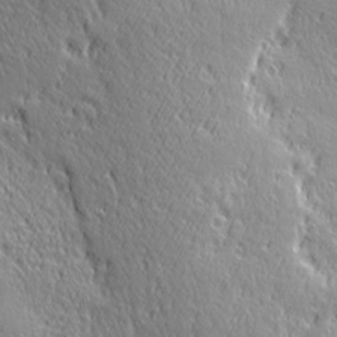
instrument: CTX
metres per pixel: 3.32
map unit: Ave
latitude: 21.1403
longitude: -135.8772
